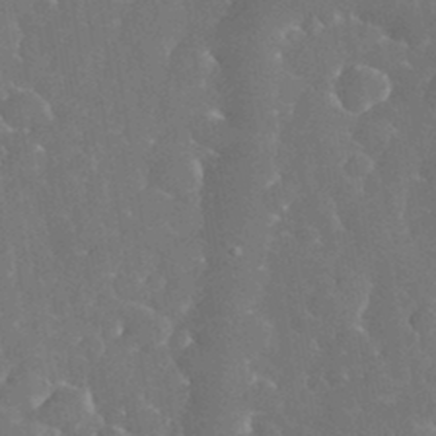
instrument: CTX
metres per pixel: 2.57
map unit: eHh
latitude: 34.5545
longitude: -63.8395
